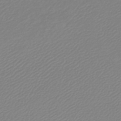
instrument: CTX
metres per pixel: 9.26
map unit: lHb
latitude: -45.4077
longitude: 71.3321
